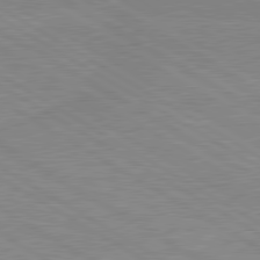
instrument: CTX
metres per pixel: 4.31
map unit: lApd
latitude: 80.0255
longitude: 168.9730
